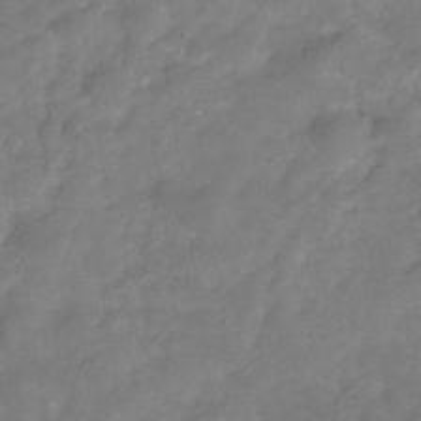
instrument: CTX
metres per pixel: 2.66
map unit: Hve
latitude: -32.2929
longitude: 89.6533
